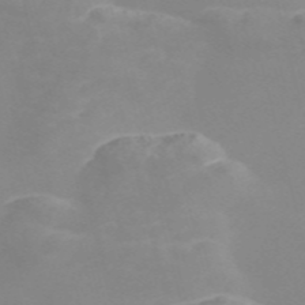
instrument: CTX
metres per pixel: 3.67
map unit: Nve
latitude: -57.8422
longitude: 59.8611
